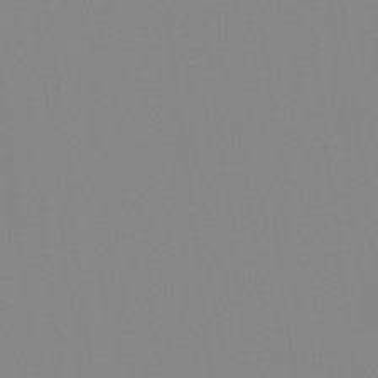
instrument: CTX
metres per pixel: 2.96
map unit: Hto
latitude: -8.1039
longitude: -48.0255
